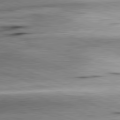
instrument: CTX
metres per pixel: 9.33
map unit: lApd
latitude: 81.6505
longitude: -151.3292
